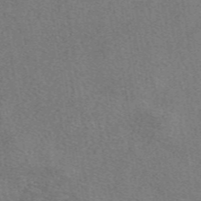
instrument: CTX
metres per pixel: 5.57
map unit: eAb
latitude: 48.6113
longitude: 115.1809
